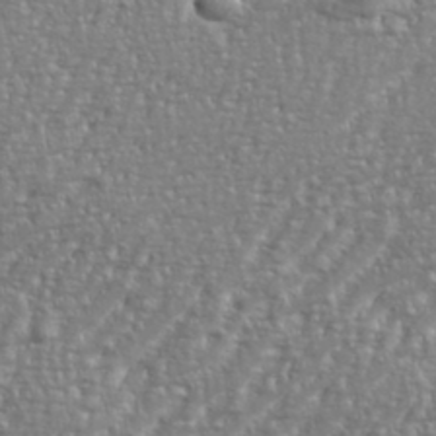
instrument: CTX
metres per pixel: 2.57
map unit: eHh
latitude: 35.2159
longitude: -134.0255
